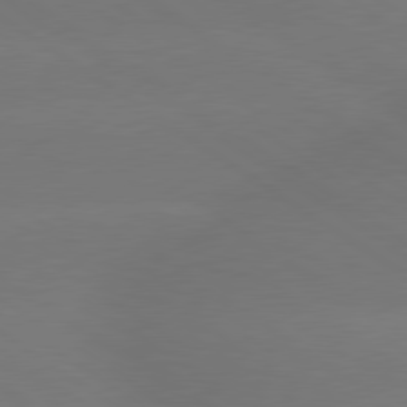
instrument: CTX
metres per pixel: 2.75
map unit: lApd
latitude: 79.6883
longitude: -151.6316
